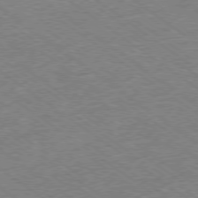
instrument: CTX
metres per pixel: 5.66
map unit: Ap
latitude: -78.9352
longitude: -49.0836
